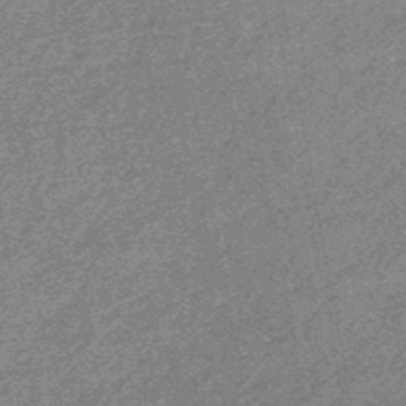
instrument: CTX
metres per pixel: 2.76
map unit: eHb
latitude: -45.2565
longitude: 89.0108
